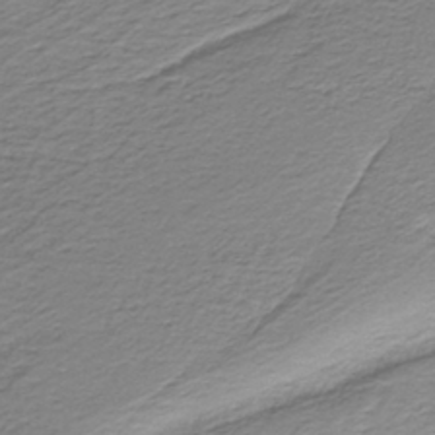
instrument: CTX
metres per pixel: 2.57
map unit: HNb
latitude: -37.3509
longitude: 53.7855
